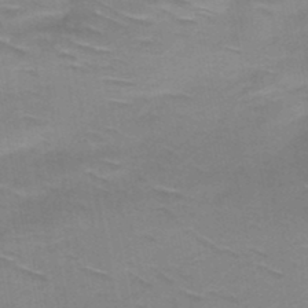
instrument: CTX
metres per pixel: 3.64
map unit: HNb
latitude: -47.6155
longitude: -48.4034
